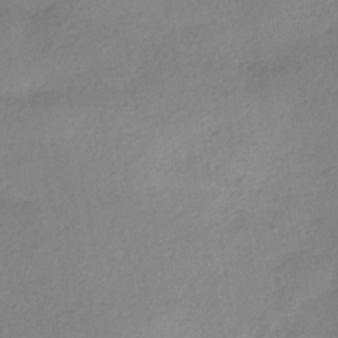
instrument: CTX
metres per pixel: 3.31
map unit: HNhu
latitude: -40.5007
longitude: 95.1620
